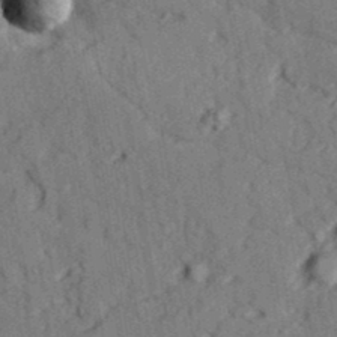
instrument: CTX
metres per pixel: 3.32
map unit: lAvf
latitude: 26.9703
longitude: -109.6693
